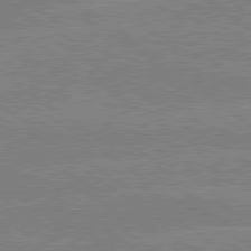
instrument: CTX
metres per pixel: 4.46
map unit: lApd
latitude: 79.2159
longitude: -132.8380
